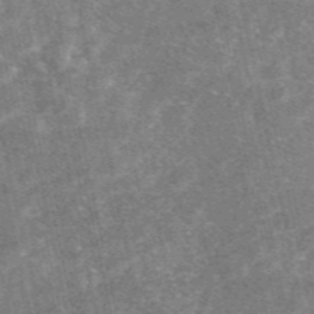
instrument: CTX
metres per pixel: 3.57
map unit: eAb
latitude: 47.3860
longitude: 119.5588
